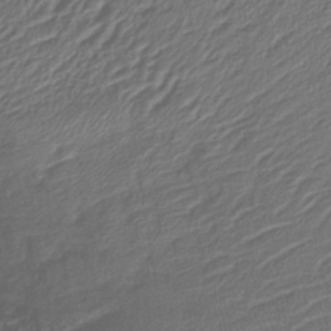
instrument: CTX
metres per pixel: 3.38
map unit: lHb
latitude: -39.7100
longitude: 73.8989
